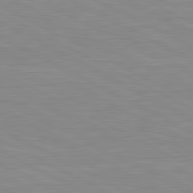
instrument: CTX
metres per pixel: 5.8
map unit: lApd
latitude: 80.8002
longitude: -172.1199
